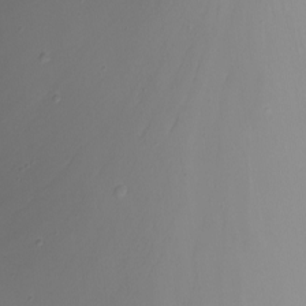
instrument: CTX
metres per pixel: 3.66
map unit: Nhu
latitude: -8.2928
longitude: -81.5371
